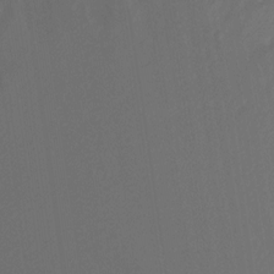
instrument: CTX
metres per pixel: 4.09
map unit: Nhu
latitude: -15.2565
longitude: -57.4993
